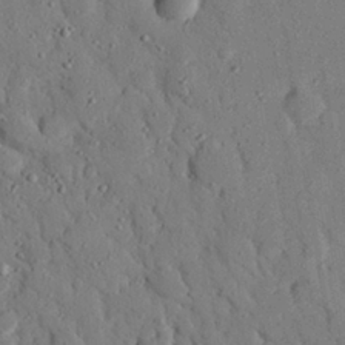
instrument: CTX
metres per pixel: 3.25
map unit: eHh
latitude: 26.6491
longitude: -77.3292
